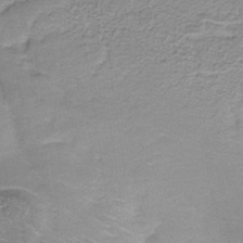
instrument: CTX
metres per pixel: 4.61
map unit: lHb
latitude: -34.4629
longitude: 61.9367
